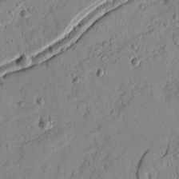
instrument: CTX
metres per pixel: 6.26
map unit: Ave
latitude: 10.0444
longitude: -101.5938
